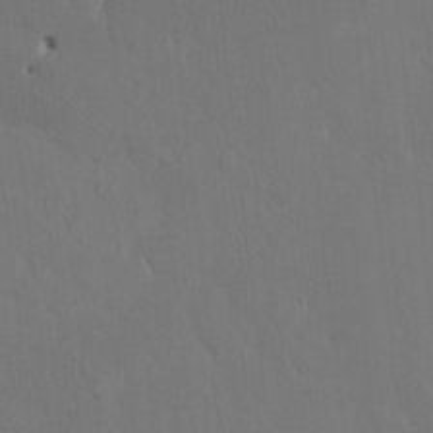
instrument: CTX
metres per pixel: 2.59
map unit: HNhu
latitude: 6.8947
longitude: 3.9556
